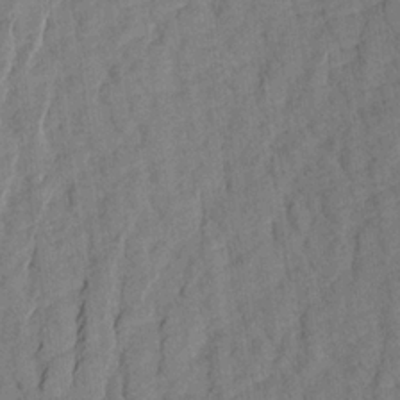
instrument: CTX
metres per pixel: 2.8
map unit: Aa
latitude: 20.8380
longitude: -141.1214
